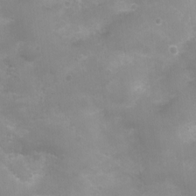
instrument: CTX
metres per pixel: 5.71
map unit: Nhu
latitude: 4.3467
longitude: -17.2726
